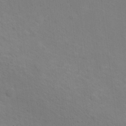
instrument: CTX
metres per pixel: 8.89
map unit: Nhu
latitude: 16.8002
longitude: -33.4426
